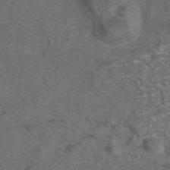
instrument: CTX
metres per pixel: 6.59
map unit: eAb
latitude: 43.2159
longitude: 107.2754
